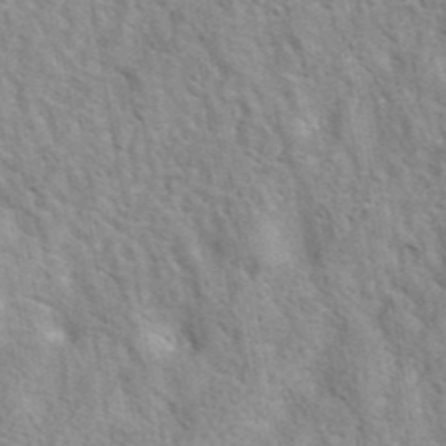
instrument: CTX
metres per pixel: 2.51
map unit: eAb
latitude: 41.2536
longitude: 106.9731
